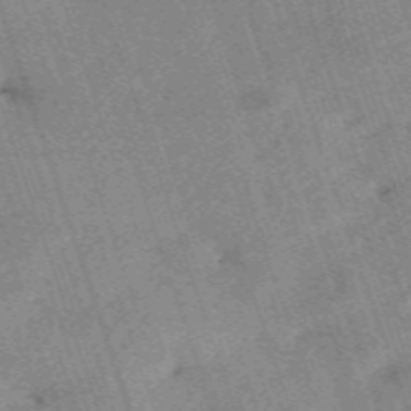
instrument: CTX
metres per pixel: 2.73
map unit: HNb
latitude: -54.0472
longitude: -48.2522
